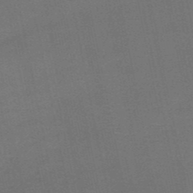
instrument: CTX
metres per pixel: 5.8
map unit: HNb
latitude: -51.0108
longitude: -42.8758
